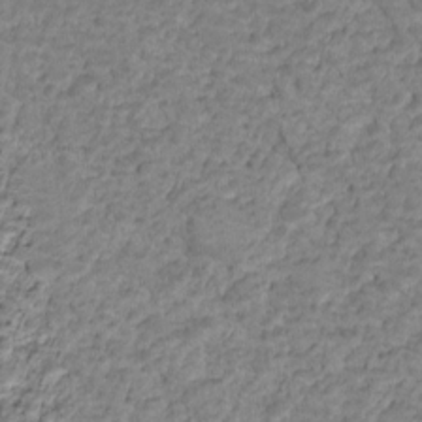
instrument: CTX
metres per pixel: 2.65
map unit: HNhu
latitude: -21.6533
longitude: 85.0675
